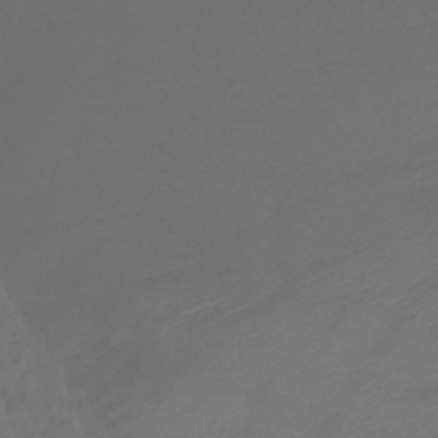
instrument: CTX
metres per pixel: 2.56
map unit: lHb
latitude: -42.3495
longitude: 81.4833
